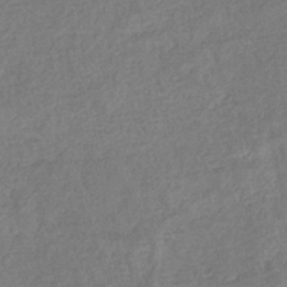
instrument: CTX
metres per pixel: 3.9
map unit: eHb
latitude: -34.2362
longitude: 76.6141
